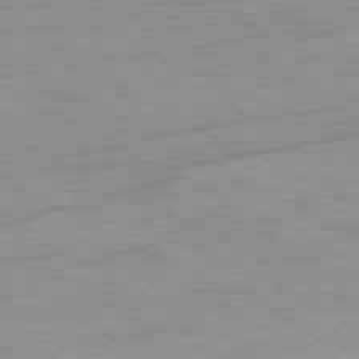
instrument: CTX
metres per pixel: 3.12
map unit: Ap
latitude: -81.0865
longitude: -86.2144
